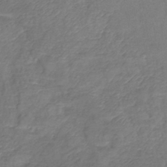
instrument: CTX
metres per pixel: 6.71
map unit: lHb
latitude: -42.3495
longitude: 76.1795
